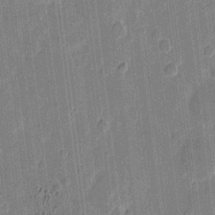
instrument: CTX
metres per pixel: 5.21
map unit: eHh
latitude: 11.0459
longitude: -66.1766
